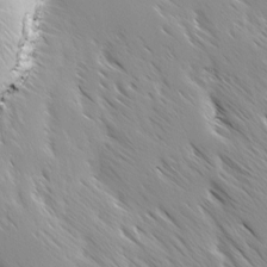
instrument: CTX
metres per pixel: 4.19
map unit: Ave
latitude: -1.1620
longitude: -112.5546
